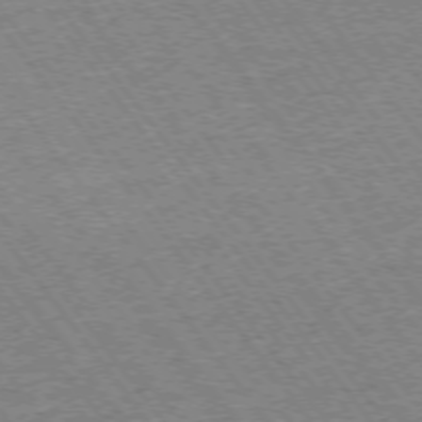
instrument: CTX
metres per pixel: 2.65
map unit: Ap
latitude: -75.2565
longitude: -87.8205
